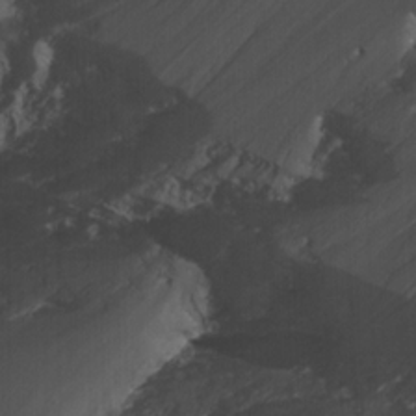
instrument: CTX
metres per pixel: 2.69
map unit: Nhu
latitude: -13.7667
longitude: -65.3671
